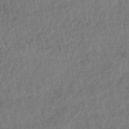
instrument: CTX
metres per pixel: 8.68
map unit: HNhu
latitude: -48.5007
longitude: 102.3306
